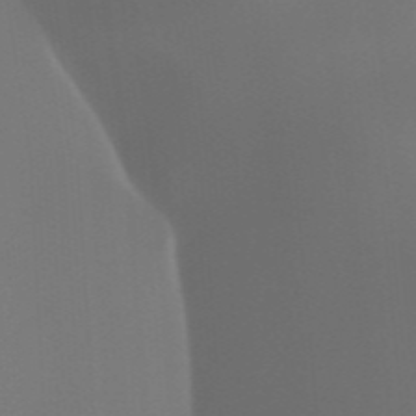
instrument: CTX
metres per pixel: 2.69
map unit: HNhu
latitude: -47.8422
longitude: 30.4062
